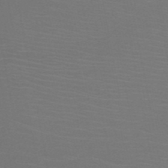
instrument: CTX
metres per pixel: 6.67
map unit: HNb
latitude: -50.7463
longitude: -44.1200
